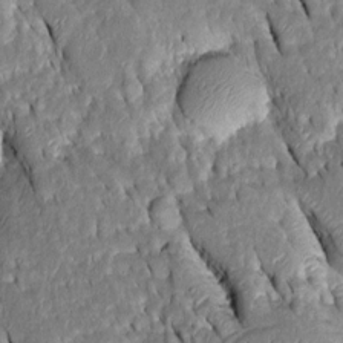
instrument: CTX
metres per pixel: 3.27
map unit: Htu
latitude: -0.5952
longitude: 149.5210
